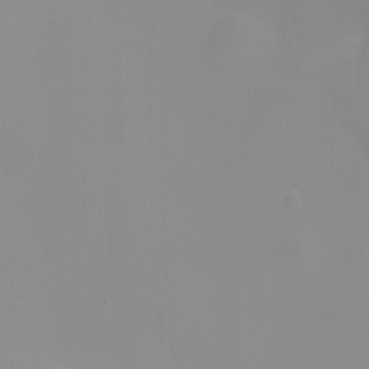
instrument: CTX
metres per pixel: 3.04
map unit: Nhu
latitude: -8.4629
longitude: -84.6491
